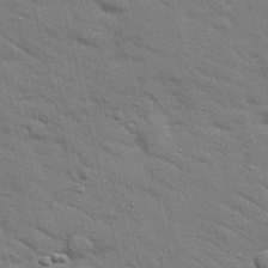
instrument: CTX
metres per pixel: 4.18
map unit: Nhu
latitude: 24.3278
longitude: -73.6316
